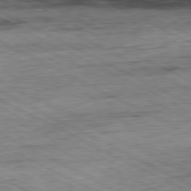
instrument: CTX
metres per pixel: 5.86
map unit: Ap
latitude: -80.8219
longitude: -84.7435
